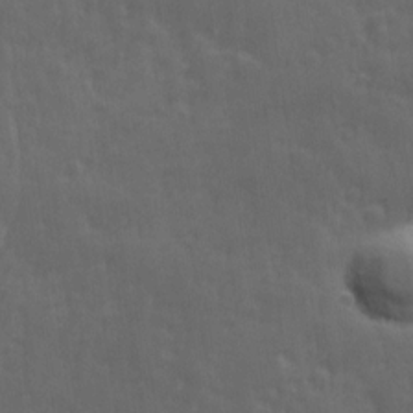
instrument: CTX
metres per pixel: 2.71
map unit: Ave
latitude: 12.1011
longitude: -104.2712
